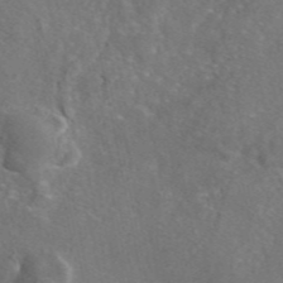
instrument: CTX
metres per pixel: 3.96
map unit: eAb
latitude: 47.0081
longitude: 110.3117
